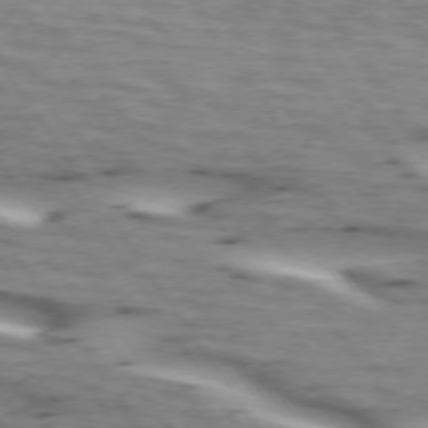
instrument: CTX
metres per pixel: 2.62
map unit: lApd
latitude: 73.3104
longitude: -53.8584
